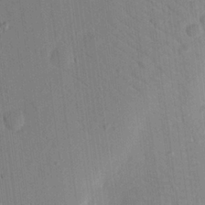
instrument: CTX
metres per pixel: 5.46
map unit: eHh
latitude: 24.8380
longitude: -80.2522
